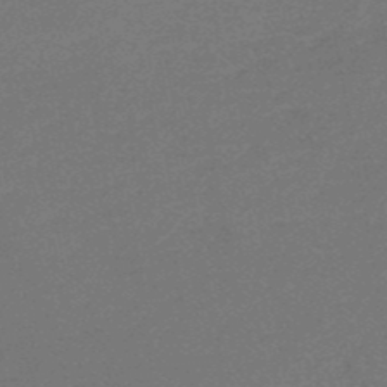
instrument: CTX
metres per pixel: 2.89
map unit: HNb
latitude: -48.4062
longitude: 59.9178
